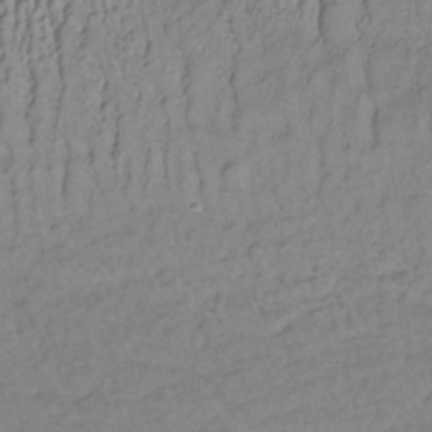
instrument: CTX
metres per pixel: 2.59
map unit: lHb
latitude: -35.4076
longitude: 69.9178
